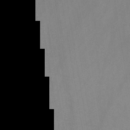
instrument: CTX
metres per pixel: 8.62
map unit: HNb
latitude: -44.4629
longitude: -40.0255
